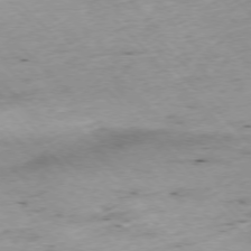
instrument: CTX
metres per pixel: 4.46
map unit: Ap
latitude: -76.5952
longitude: -60.0822
